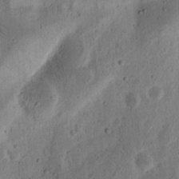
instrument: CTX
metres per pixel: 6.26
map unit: Ht
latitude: 14.7436
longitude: -74.4979
